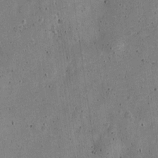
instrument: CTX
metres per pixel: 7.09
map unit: Nve
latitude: -25.0297
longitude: 105.5777
